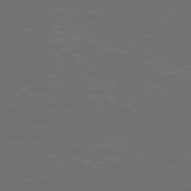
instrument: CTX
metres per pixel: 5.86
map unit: Ap
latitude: -77.4643
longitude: -81.3104
